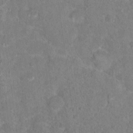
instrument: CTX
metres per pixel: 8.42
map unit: Hto
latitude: 16.7435
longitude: -38.1011
